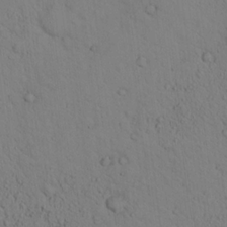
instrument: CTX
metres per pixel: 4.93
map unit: lHvf
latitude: 14.0822
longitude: 177.8800
